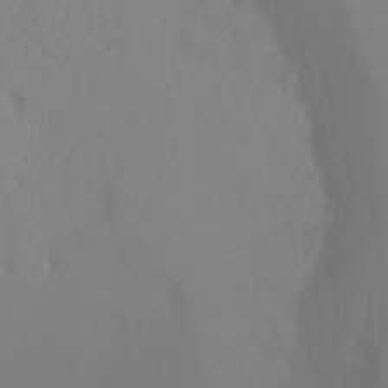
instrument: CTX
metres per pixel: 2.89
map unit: Ht
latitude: -8.3873
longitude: -33.1403
